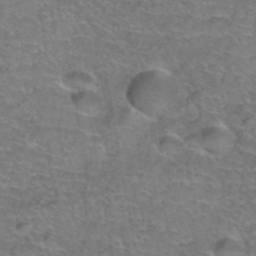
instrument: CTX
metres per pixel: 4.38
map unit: Hto
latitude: 37.5371
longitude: -42.4034
